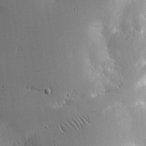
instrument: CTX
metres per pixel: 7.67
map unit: lHvf
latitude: 18.2900
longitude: -114.3089
